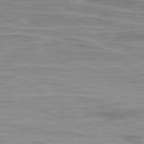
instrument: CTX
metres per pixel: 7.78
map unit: Ap
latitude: -79.1620
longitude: -75.7450
